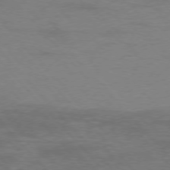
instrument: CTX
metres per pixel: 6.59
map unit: Ap
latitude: -76.7085
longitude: -70.1767
